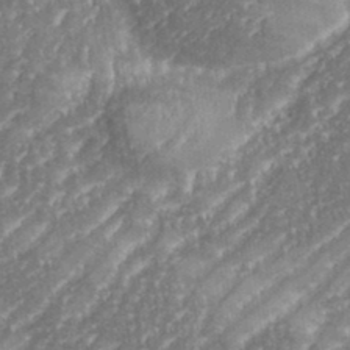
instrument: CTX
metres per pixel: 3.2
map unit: eHh
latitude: 35.4237
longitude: -134.2900
